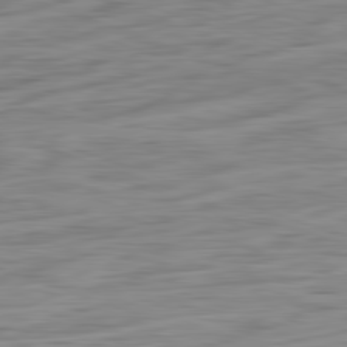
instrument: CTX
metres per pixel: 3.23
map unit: Ap
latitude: -82.0850
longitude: -78.1389
